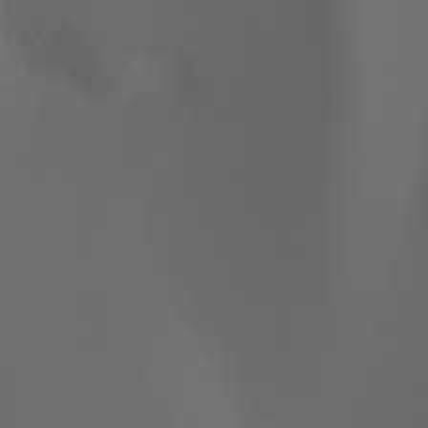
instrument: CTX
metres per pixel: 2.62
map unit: Ht
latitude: -3.8422
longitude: -61.5938
